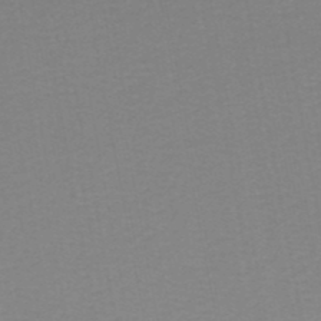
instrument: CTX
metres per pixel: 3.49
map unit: HNhu
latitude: -49.4077
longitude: 100.1416
